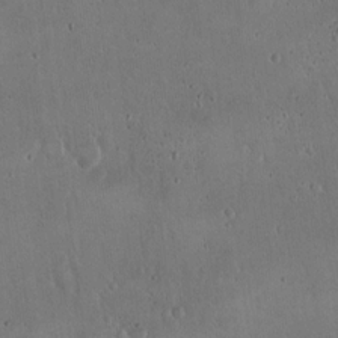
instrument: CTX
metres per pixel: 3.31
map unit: Hto
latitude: 16.5924
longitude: -59.5749
